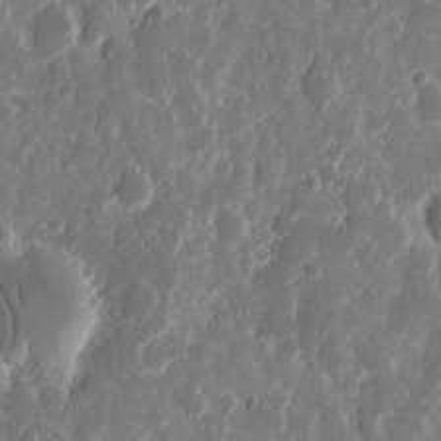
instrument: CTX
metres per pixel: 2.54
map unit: eHh
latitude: 11.4616
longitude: -71.9528
